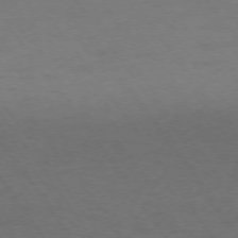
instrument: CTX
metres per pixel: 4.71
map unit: Ap
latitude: -75.6722
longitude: -65.0458
